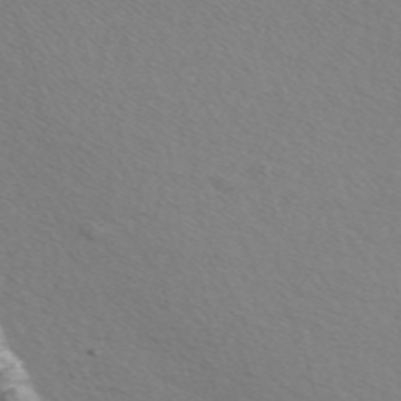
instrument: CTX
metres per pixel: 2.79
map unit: Nve
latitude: -57.1620
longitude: 55.0109
